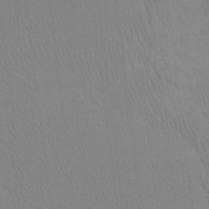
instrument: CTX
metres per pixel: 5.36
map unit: Htu
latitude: -6.7652
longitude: -70.1578
